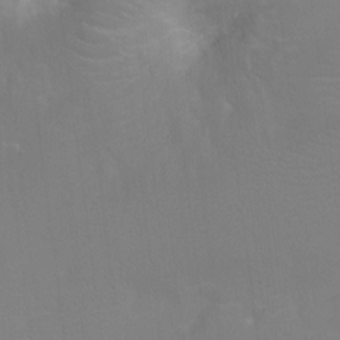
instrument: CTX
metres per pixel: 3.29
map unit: Ht
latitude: -9.6722
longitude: -34.1200
